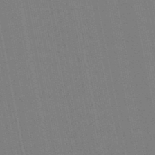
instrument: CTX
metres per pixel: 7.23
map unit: lHb
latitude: -47.6344
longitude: 78.2739
